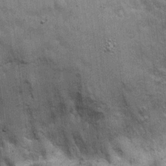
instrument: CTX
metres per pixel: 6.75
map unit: Ht
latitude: 8.8380
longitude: -36.2900
